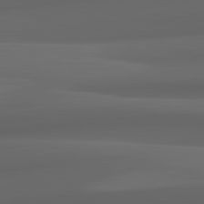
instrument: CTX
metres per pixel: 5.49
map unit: lApd
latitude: 82.2144
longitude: 143.9178
